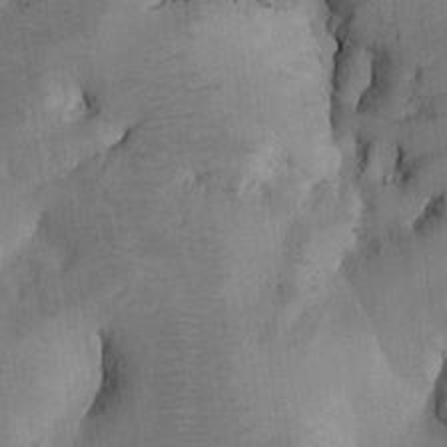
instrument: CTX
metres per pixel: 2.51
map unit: Htu
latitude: -0.5952
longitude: 172.6896
